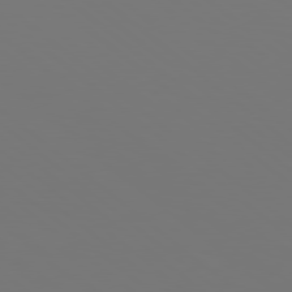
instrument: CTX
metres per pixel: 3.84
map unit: Hpe
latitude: 78.6680
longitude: -174.4034
